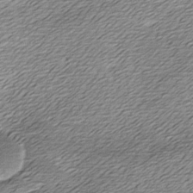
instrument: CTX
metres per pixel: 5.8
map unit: Ave
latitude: -7.7099
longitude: -123.4804
